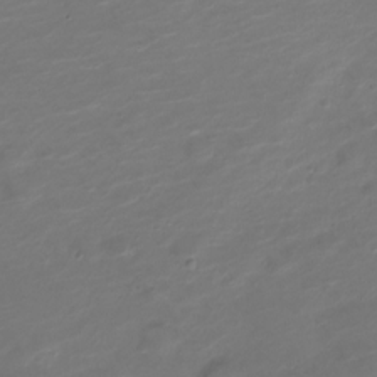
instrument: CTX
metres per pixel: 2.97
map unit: Nve
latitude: -20.6896
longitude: 105.7666
